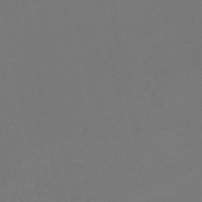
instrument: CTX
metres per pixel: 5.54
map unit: HNb
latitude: -47.5210
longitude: 57.4454
